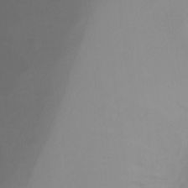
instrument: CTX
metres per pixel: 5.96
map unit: Ht
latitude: -16.0850
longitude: -42.8380
